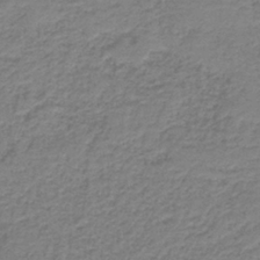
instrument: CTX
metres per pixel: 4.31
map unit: HNb
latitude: -38.0094
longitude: 50.6707
